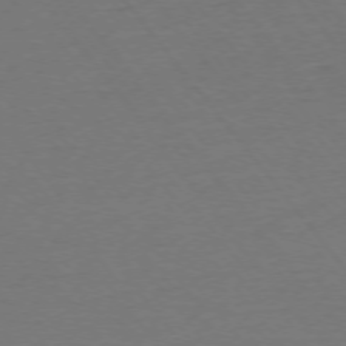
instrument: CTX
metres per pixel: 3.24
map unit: Ap
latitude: -75.7289
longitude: -94.3845
